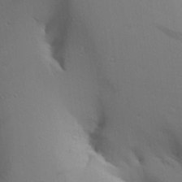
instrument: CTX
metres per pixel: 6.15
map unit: Aa
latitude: 29.5182
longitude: -132.4790
